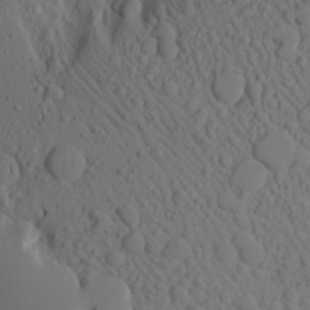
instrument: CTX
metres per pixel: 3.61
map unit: Aa
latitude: 15.9339
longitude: -143.7828
